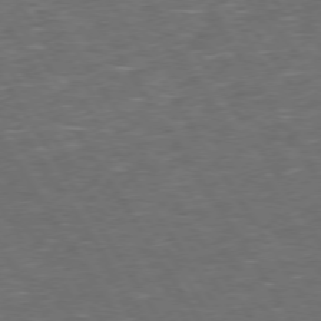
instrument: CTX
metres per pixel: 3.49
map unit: Hpe
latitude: 73.6883
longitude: -124.4790
